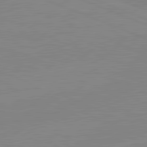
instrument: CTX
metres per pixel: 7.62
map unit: lApd
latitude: 81.7639
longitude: -157.5371
